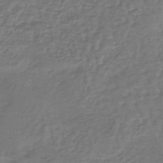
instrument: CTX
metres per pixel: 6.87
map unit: lHb
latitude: -38.5952
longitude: 63.7855
